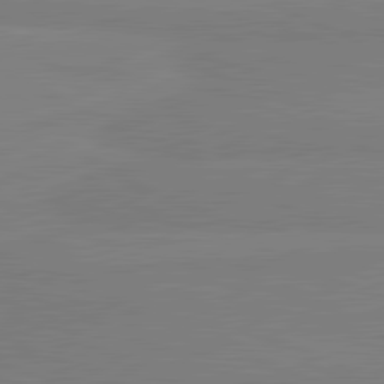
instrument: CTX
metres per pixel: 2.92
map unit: lApd
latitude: 81.5371
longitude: -179.1403
